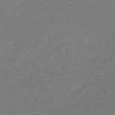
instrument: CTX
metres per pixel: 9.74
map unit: eHb
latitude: -30.0850
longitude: 66.7463
